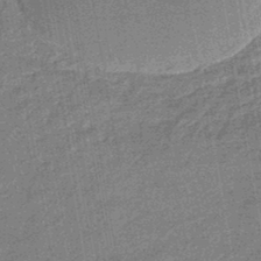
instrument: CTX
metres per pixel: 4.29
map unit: eHb
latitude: -44.3117
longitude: 86.9542
